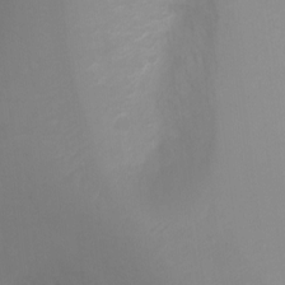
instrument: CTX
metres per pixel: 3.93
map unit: Ht
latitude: -4.7652
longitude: -29.0458
